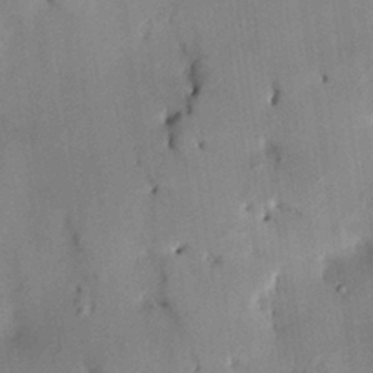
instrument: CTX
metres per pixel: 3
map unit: HNhu
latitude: 14.1389
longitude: 10.9542
